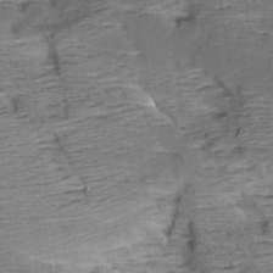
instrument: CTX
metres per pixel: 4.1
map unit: Aa
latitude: 9.1214
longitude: -141.6127
